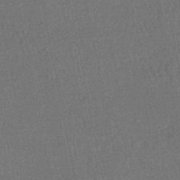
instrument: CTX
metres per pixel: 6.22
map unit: HNhu
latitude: -47.9745
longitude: 99.4454
